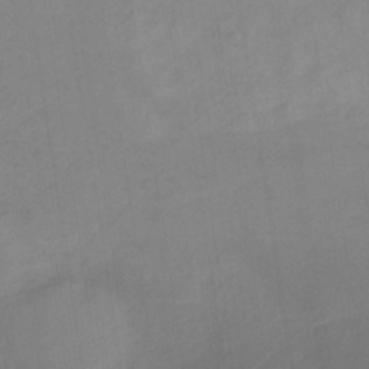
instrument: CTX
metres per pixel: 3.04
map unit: HNb
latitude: -33.2187
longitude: 63.7099
